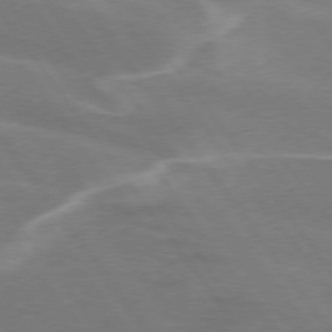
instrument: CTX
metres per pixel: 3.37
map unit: lApd
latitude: 75.3104
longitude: -61.9339
